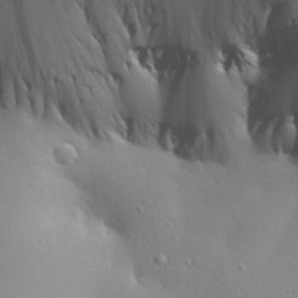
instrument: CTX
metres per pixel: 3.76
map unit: Aa
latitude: 25.4993
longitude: -144.2144
